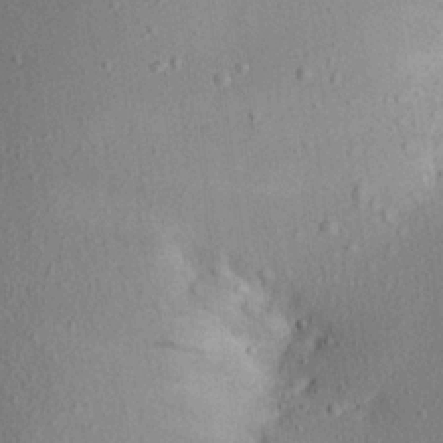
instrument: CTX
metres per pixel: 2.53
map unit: Aa
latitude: 19.8583
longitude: -145.8772
